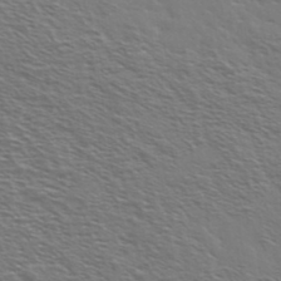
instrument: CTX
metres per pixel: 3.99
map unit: Ave
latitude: 37.8206
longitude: -109.3670
